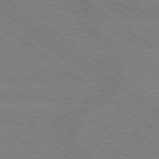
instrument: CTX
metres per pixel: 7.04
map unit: Hpe
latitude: 79.1214
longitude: -132.3089
